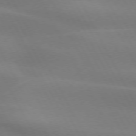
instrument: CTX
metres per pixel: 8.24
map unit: lApd
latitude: 73.4805
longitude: -48.9514
